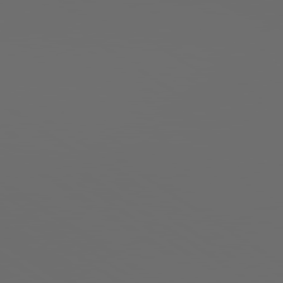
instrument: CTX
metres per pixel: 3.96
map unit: lApd
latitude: 79.8206
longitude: 164.3118
